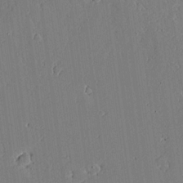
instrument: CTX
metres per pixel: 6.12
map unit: Aa
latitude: 19.1781
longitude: -126.6302
